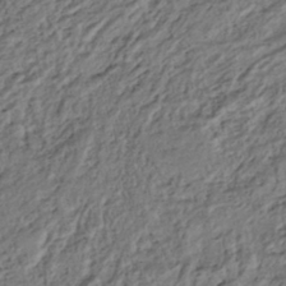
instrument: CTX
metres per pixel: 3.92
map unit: HNhu
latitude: -42.4440
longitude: 107.5022
